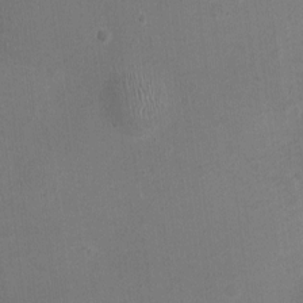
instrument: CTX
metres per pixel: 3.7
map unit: Ht
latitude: -1.1998
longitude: -15.9906
